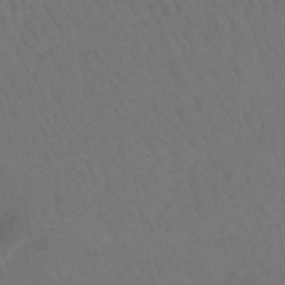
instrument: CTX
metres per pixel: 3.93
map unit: HNb
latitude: -49.9178
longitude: -53.3104
